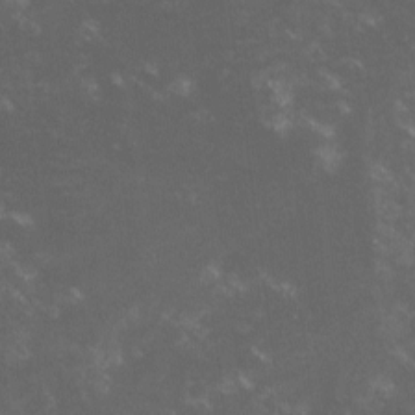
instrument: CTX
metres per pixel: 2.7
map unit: lHvf
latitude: -13.5399
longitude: -101.4238
